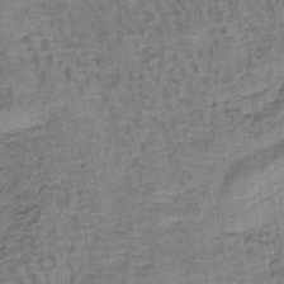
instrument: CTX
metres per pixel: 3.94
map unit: lHb
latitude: -41.2754
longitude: 57.7477
